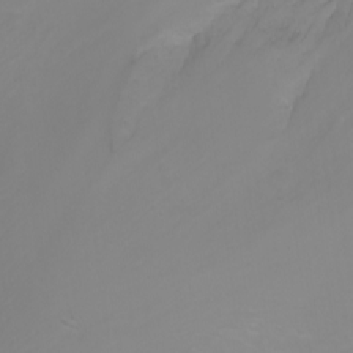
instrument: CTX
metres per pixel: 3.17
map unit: Nhu
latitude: -5.1620
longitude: -73.4238
